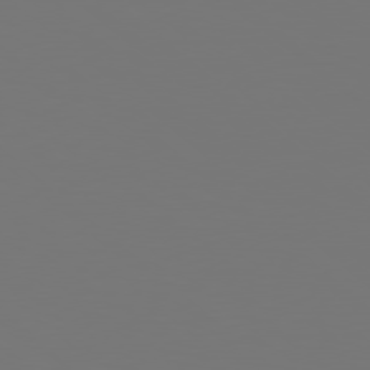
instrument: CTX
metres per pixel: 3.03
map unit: Hpe
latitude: 78.1767
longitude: -174.3845
